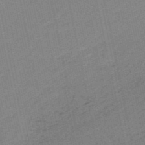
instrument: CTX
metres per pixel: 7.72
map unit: HNb
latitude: -52.8597
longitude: -42.8002
